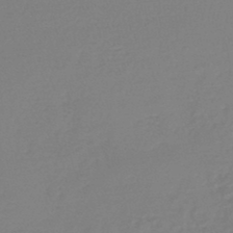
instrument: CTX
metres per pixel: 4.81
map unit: lHb
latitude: -44.8597
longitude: 55.8989
